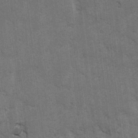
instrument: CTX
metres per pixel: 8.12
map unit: lAvf
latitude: -5.5210
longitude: -114.4223
